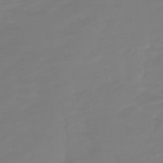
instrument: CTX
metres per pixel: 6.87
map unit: lHb
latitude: -49.0487
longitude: 82.2172
